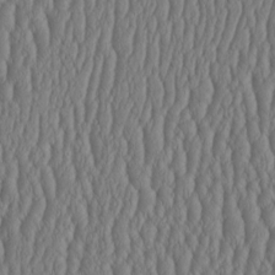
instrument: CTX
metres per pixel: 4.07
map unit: HNhu
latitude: -3.1431
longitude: 13.4643
